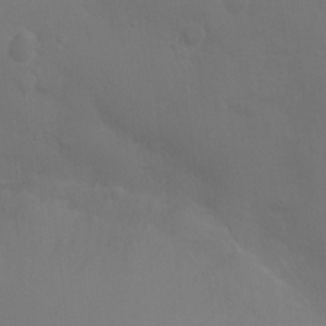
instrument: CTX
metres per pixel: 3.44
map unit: Ht
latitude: -3.5777
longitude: -24.8946
